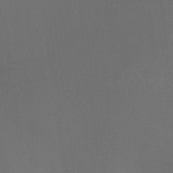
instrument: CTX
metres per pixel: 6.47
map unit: HNhu
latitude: 13.2726
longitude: 13.0298
